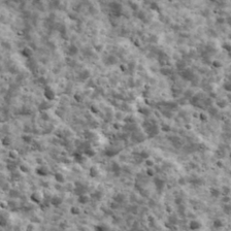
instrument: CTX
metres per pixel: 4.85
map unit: Ave
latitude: 17.1592
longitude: -134.3656
